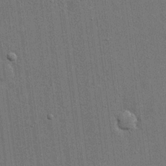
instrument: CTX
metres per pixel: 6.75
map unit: eHh
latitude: 15.6127
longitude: -68.8947
